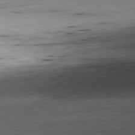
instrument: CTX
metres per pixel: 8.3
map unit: Hpe
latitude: -82.1795
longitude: 14.9920
